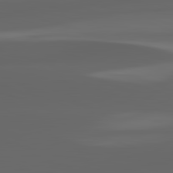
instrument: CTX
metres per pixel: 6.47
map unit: lApd
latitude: 82.8946
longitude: -135.4615
